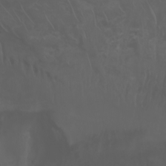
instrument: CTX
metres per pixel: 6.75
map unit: Nhu
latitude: -6.9730
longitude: -85.9717
